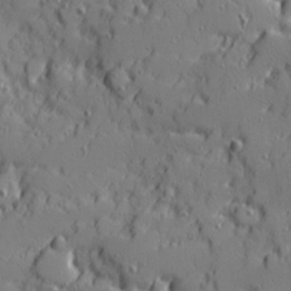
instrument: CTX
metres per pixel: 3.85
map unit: Ave
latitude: 11.2726
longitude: -101.4993
